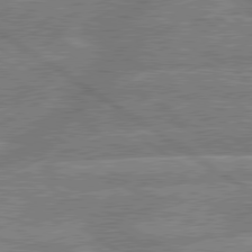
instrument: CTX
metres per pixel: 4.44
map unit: lApd
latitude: 79.6694
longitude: -157.6316
